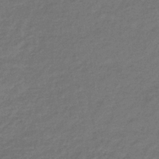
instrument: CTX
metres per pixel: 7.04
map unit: lHb
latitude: -35.5966
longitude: 61.8800
